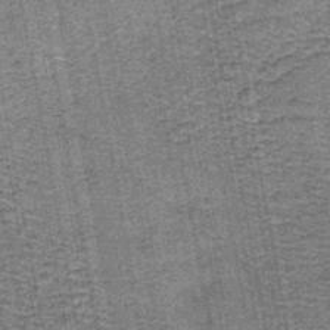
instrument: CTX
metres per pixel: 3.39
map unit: HNb
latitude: -45.5021
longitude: 53.2187
